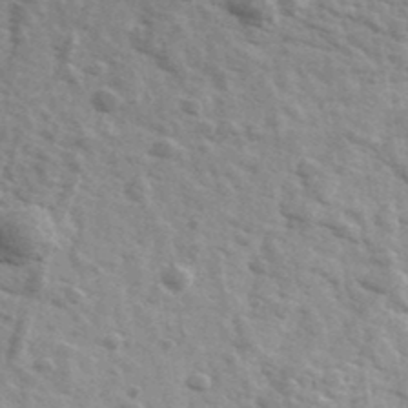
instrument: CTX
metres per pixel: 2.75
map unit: Ave
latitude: 39.5560
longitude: -109.8205
